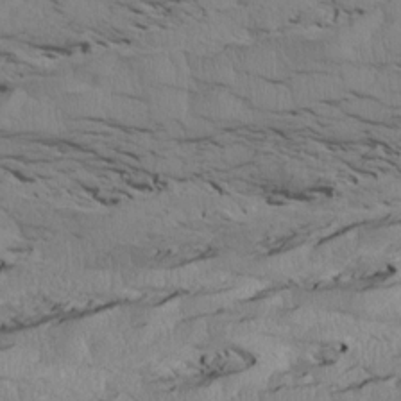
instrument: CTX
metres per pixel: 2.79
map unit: Htu
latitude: 3.7260
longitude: 152.2550
